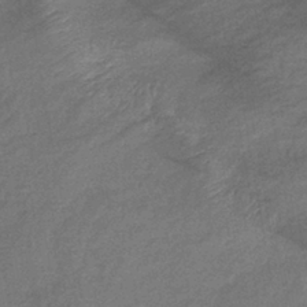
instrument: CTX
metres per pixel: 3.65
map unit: lHb
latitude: -40.2928
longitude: 75.3888
